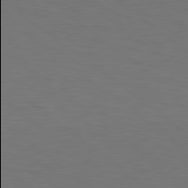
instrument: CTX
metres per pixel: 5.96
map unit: Hpe
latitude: 78.8380
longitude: -149.9906
